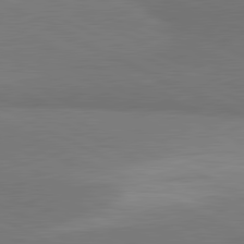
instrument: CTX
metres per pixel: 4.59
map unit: lApd
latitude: 81.3859
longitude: 157.1809
